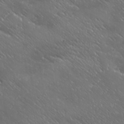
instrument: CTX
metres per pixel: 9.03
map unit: Ave
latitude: 19.7449
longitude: -137.9150
